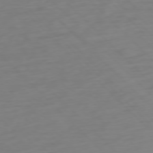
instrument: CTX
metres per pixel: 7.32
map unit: Ap
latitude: -77.3888
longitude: -78.6680
